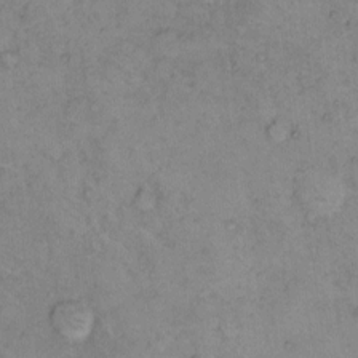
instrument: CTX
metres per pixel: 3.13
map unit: eHh
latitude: 10.1200
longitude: -62.1767
